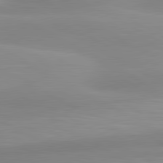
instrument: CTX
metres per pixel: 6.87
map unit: lApd
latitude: 80.7435
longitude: 123.2187
